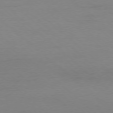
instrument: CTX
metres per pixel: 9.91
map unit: Ap
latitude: -78.3306
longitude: -70.2522
